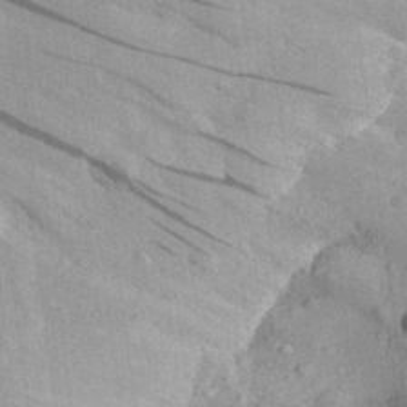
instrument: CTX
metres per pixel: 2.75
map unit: Aa
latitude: 29.7638
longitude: -136.9325
